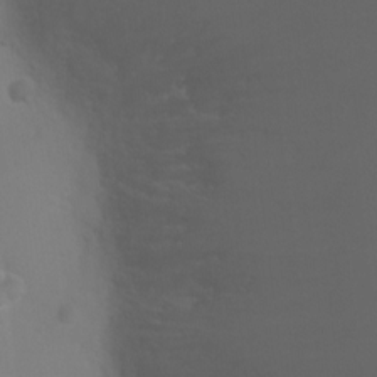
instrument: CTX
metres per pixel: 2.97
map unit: Ht
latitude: 1.2537
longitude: -20.8191
